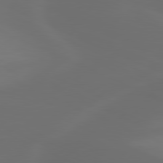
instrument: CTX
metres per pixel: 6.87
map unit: lApd
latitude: 80.0633
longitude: -118.1011
